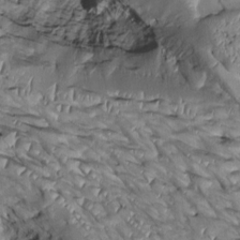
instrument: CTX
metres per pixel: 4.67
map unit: Htu
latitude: 1.1970
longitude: 145.9178
